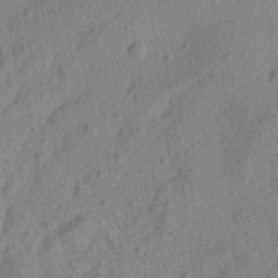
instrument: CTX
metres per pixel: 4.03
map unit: Aa
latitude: 23.7261
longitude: -143.6505
